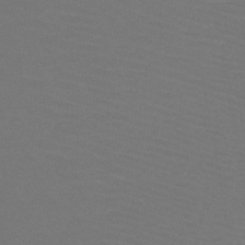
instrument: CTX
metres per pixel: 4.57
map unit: HNb
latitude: -47.7099
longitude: -43.5938
